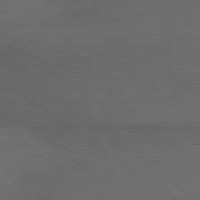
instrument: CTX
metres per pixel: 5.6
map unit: lApd
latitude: 79.5560
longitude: -176.7435
